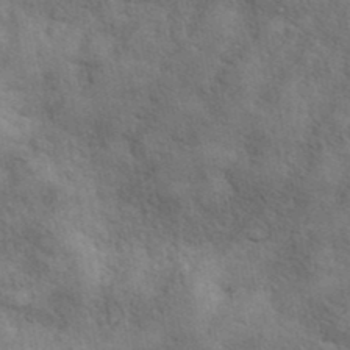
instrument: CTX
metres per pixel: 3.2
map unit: ANa
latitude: 41.9339
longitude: 17.1620
